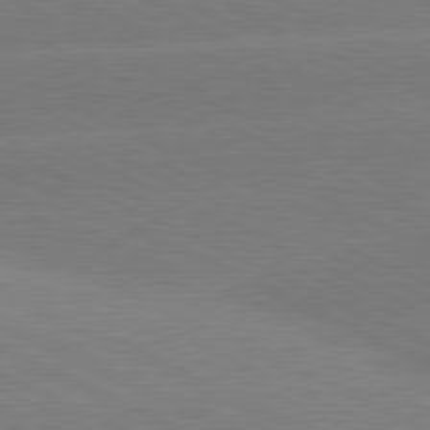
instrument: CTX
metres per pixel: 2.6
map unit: lApd
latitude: 81.0836
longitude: -155.2915
